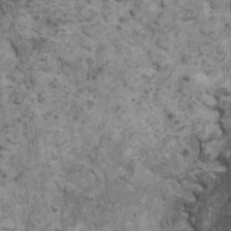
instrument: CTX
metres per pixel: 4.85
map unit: HNhu
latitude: 2.4979
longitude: 3.8044
